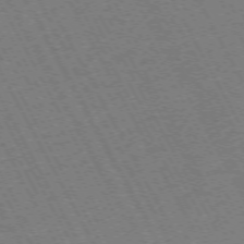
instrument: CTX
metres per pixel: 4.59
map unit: Hpe
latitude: -72.7274
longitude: 10.8030
